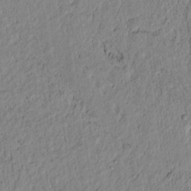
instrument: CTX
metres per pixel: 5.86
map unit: lAvf
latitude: 6.3656
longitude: 164.2362
